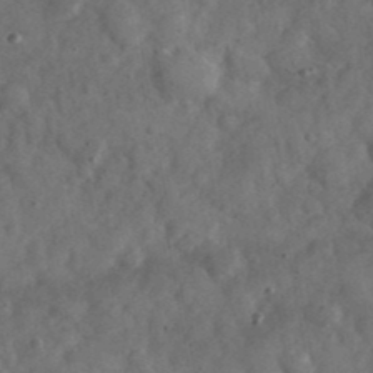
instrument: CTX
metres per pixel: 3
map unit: eHh
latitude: 37.2537
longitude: -67.8772
